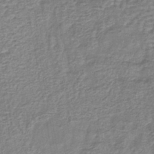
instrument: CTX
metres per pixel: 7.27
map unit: lHb
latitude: -43.1620
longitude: 78.8786
